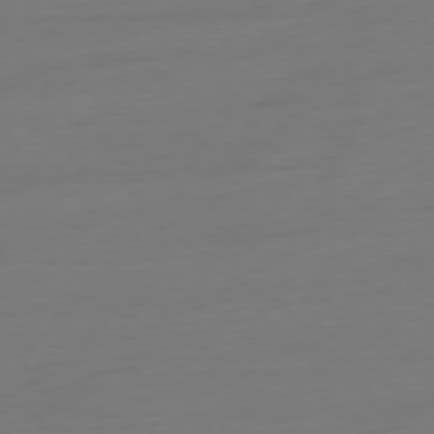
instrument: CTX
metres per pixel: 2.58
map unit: Ap
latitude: -79.4265
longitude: -65.3482
